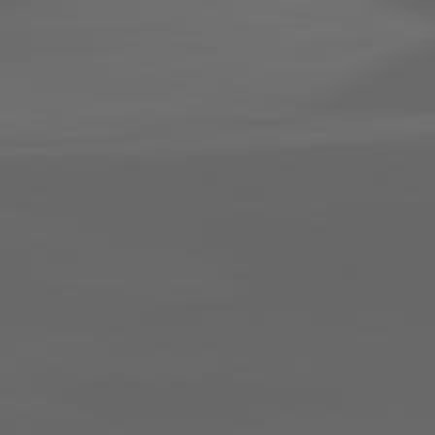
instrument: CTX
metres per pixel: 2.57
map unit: lApd
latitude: 82.8757
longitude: -133.7261
